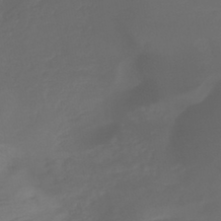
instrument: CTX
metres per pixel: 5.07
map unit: lHb
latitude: -42.8785
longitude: 81.3888
